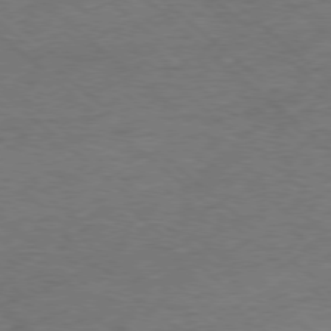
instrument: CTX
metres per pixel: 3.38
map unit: Hpe
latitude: -78.5007
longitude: 17.0676
